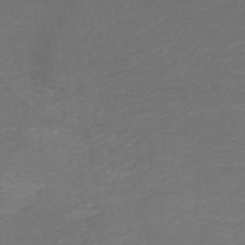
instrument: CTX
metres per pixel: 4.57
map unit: HNb
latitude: -49.8234
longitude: -45.3292
